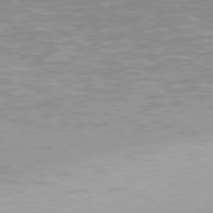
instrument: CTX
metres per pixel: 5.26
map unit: Hpe
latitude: 77.3292
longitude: -172.9513
